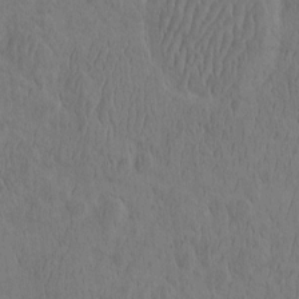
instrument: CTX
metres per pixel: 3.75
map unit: eHh
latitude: -3.1431
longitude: 14.8597
